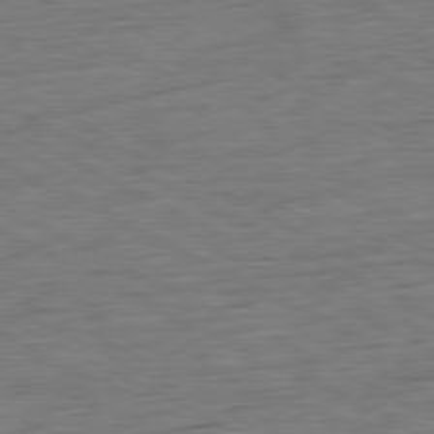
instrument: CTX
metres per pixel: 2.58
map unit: Ap
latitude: -81.4644
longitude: -77.5938
